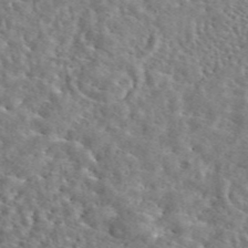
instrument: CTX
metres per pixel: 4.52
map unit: eAb
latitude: 45.2159
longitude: 111.5777
